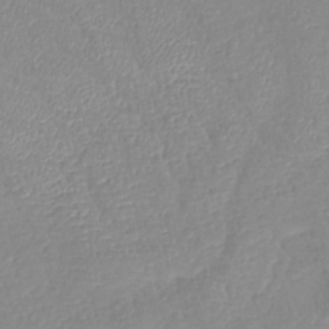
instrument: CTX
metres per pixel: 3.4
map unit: lHb
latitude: -40.8975
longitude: 74.8597
